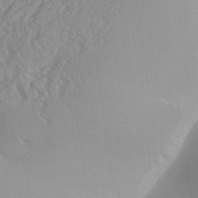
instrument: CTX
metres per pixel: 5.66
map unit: Aa
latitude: 31.2537
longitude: -141.5371
